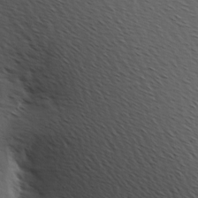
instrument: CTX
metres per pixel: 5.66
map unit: Hve
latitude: 3.4615
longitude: -121.5938
